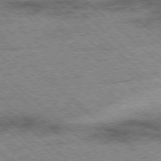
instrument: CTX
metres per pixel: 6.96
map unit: Ap
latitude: -78.4818
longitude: -49.3293
